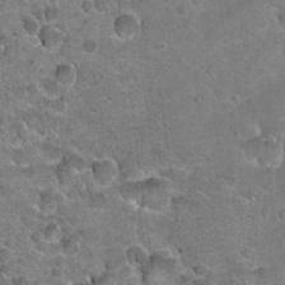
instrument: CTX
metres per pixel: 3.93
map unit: Hto
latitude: 20.8002
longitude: -48.7057
